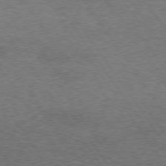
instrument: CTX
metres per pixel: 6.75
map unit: Hpe
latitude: 74.6868
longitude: -142.4790
